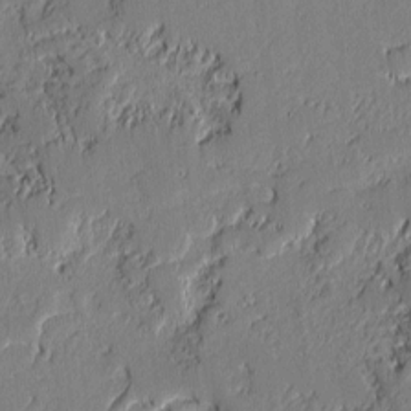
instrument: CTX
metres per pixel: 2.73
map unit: lAvf
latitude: -0.9542
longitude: -107.1025
